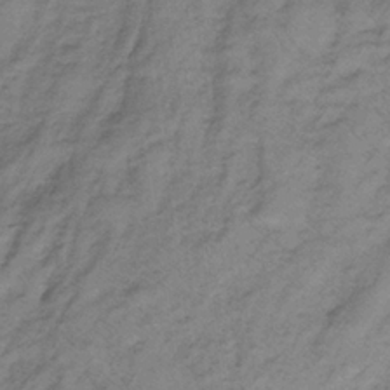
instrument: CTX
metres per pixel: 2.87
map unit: lHb
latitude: -33.4077
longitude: 66.2361
